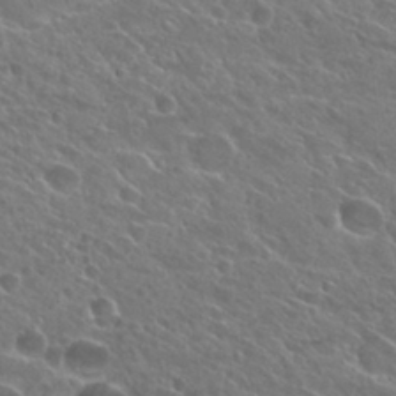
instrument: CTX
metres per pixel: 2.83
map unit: Hto
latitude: 27.1970
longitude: -39.4993
